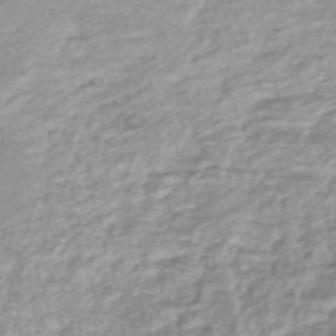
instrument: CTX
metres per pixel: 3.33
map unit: lHb
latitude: -44.8975
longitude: 75.7856
